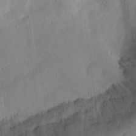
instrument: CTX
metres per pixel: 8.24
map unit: Ht
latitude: 9.2348
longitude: -75.0458
